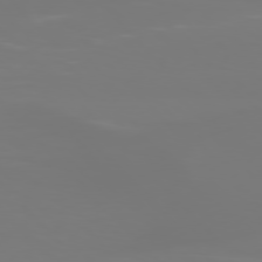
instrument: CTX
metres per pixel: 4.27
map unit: Hpe
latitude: 76.6679
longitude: -133.5749
